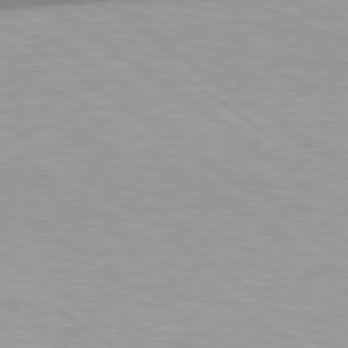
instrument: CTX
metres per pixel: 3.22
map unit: Hpe
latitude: 79.0459
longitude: -134.4034
